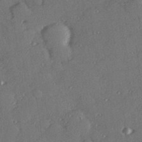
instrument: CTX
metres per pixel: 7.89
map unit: Hve
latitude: 27.2537
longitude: -91.1025
